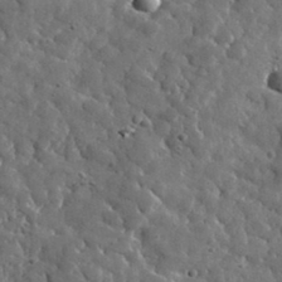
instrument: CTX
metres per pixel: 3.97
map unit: lHvf
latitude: 35.8772
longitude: -87.8772
